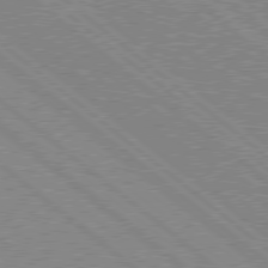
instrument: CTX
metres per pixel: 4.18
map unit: Hpe
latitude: 78.0822
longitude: -160.5357
